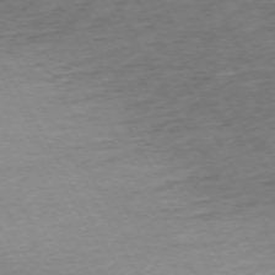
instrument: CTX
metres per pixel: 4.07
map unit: Ap
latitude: -72.6518
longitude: -69.6694
